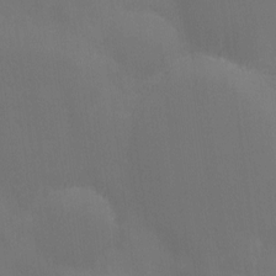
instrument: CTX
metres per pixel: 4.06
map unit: Ave
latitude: 2.1955
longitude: -112.6679
